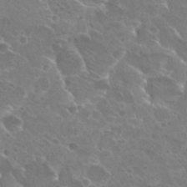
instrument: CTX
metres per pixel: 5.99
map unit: Hto
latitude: 27.2915
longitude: -40.2711
